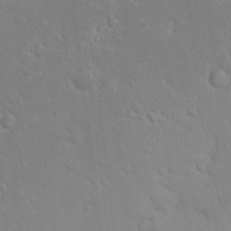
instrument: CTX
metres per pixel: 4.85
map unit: lAvf
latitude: 9.1781
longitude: 168.3117
